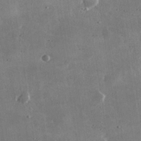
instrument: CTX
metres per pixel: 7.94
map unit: lHvf
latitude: 32.1956
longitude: -90.9703
